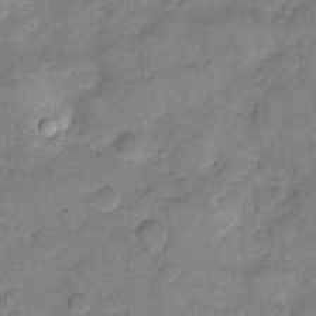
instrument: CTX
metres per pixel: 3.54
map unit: eHh
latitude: 11.2348
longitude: -64.3089
